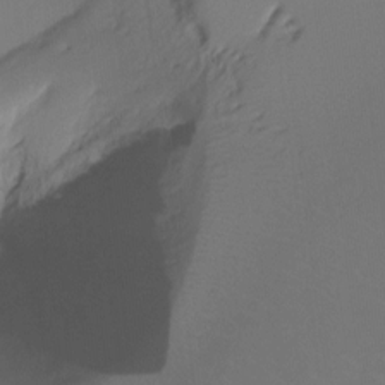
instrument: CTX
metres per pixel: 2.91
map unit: Ht
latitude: -15.8234
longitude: -45.4993
